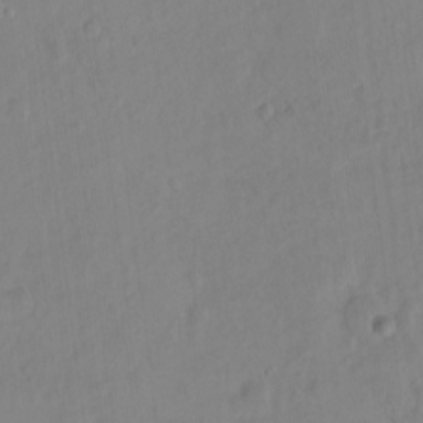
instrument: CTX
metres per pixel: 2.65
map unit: Hto
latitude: -7.1053
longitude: -47.0648
